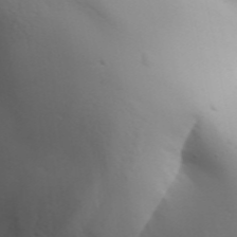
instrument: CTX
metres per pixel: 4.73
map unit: Aa
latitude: 32.9136
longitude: -143.9150
